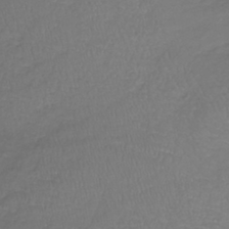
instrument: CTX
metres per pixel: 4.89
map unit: lHb
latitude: -39.3510
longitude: 69.9556
